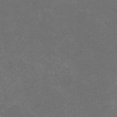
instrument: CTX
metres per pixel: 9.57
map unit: HNhu
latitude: 0.8569
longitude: -0.8947
